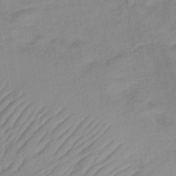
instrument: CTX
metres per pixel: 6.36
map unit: lHb
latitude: -33.8045
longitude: 71.8611
